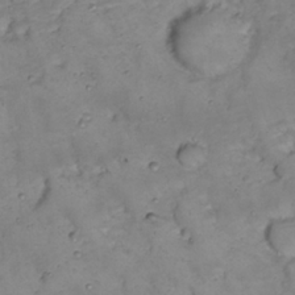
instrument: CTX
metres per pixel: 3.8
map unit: Nhu
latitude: 22.4034
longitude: -65.8961
